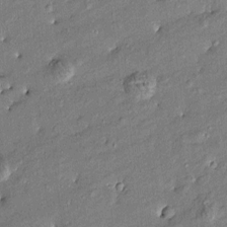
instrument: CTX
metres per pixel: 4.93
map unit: Htu
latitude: -8.1984
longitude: 176.9353
